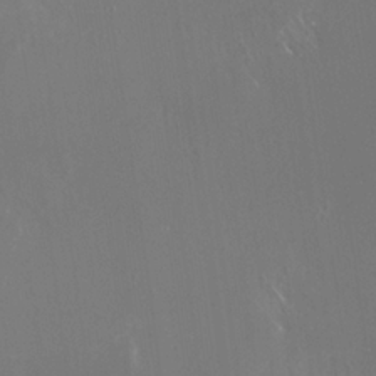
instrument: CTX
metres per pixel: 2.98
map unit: HNhu
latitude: -0.1228
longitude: 4.3873
